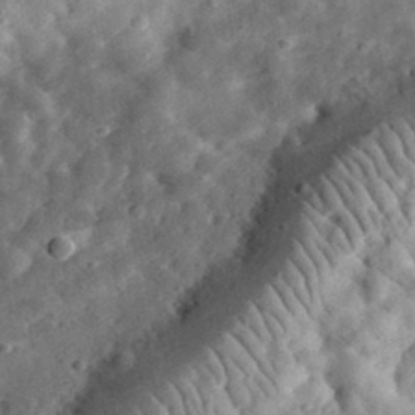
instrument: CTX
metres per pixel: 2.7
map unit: eHh
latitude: 34.0444
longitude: -79.1403
